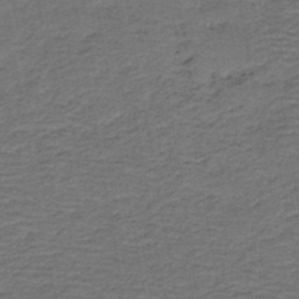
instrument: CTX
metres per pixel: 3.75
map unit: HNb
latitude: -42.5195
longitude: 51.0486
